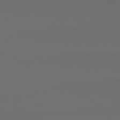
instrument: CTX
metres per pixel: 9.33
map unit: Hpe
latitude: 78.6302
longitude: -133.7261
